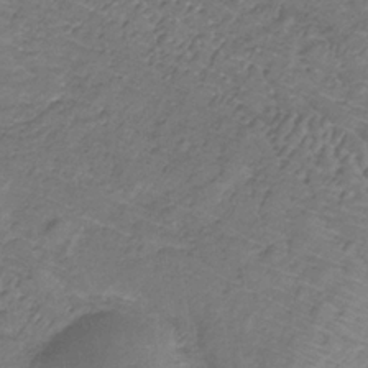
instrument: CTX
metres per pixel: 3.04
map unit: eHb
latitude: -32.0661
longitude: 67.0675
